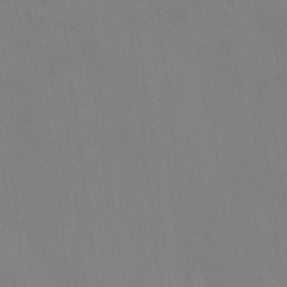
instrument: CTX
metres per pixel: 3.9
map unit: HNhu
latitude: 6.9514
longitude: -3.0080
